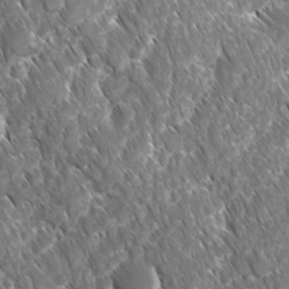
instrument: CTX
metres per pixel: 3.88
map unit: Ave
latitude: -10.9542
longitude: -119.5560
